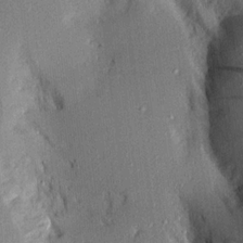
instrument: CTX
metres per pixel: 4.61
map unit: Aa
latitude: 16.1389
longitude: -148.3089
